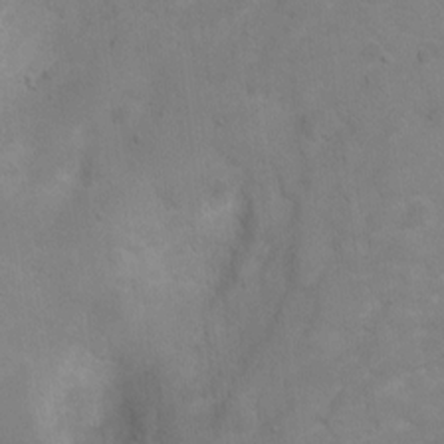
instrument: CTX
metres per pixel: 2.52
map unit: Hto
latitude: 2.8758
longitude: -35.5371
